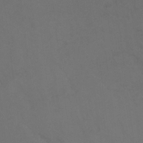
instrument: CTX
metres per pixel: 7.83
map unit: Hto
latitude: 6.6679
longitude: -34.8002
